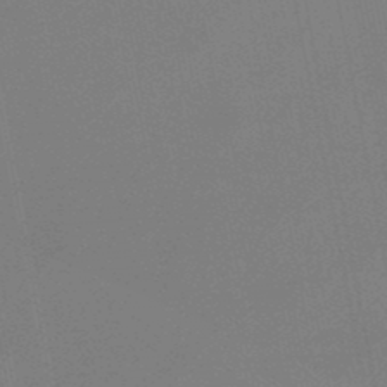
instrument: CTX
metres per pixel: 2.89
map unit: lHb
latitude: -48.9731
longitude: 71.0864
